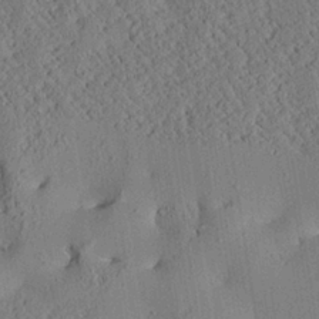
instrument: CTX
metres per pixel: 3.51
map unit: Aa
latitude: 24.9513
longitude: -133.5938
